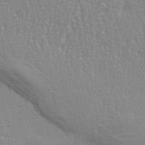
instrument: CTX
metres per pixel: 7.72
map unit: eHh
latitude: 33.3671
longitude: -132.2523
